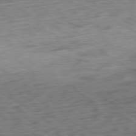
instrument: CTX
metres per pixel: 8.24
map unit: Ap
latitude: -80.4818
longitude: -69.7450
